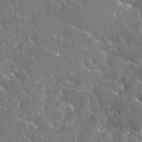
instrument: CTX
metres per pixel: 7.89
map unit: eHh
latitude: 37.3860
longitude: -61.1025
